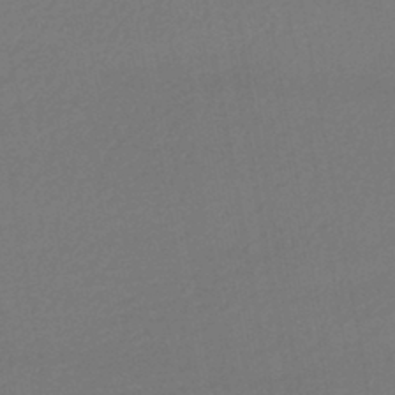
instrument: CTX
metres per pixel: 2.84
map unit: HNhu
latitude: -44.5385
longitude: 94.0661
